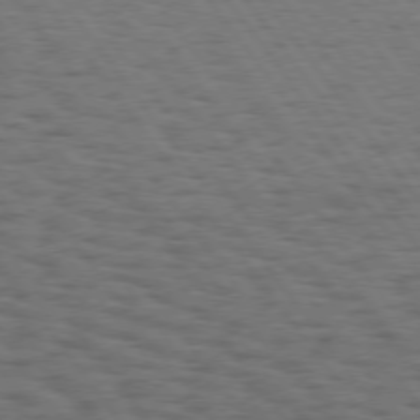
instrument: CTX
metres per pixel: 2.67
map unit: Hpe
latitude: 75.0458
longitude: -132.9514
